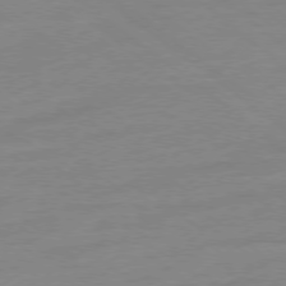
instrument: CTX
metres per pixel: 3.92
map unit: Ap
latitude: -78.4440
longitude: -98.2900
